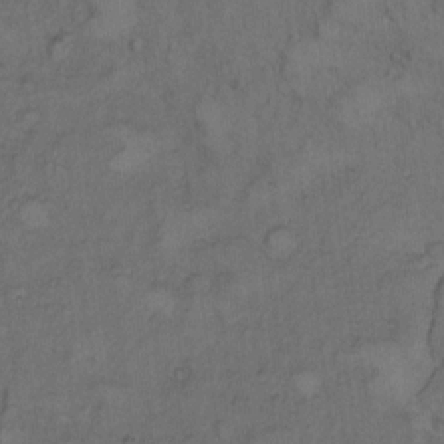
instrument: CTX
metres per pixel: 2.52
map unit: Hto
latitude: 7.6316
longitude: -60.5168
